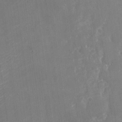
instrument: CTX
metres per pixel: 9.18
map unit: Nhu
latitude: -22.8408
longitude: -72.8380
